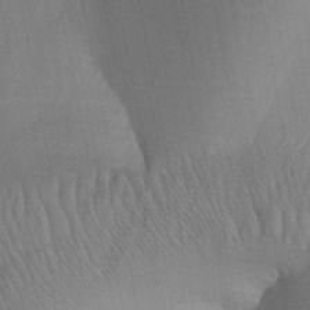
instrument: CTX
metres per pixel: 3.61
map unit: Aa
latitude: 32.1011
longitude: -142.1011
